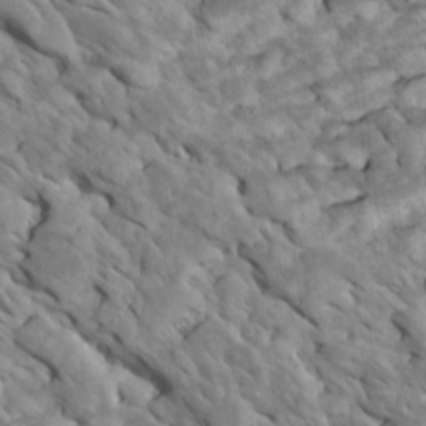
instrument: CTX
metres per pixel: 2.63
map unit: Htu
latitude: 2.0822
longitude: 143.0864
